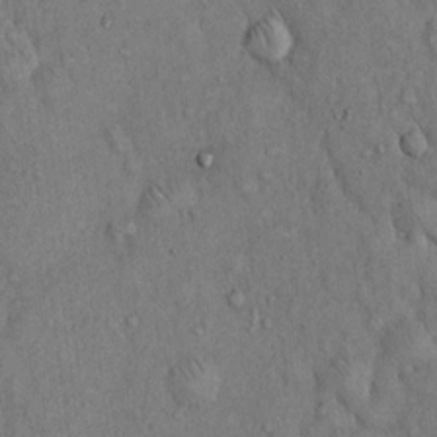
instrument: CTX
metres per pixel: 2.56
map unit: Hto
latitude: 13.7261
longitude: -58.4601
